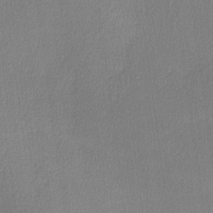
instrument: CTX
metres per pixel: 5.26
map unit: lHvf
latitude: -11.1053
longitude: -99.3859
